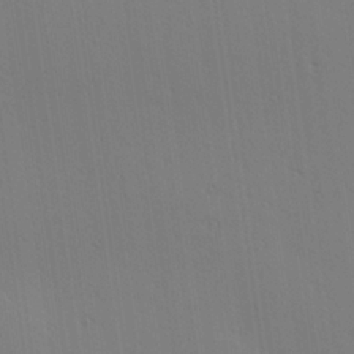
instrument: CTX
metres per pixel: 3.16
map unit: Hve
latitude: 26.0444
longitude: -91.4804
